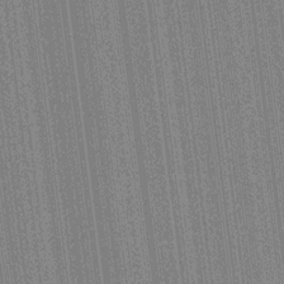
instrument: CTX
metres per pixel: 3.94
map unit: HNhu
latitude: 14.5357
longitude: 13.3888
